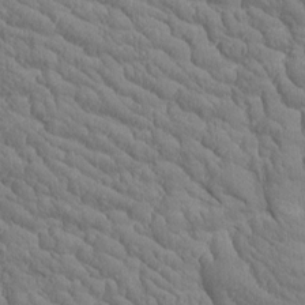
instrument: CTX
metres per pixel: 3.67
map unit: Htu
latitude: -2.7841
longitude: 174.3495
